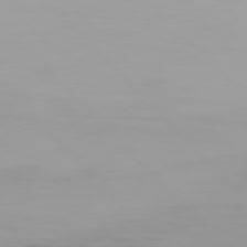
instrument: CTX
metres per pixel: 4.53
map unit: Hpe
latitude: 76.4034
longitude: -133.8394
